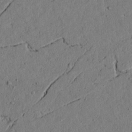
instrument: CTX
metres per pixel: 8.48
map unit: lAvf
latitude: 4.4790
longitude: 167.5777
